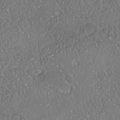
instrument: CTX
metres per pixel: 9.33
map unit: Nhe
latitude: -39.3132
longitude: -117.9339
